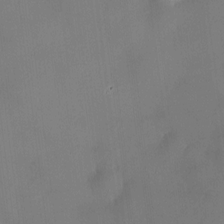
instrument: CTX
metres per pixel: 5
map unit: HNhu
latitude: 9.7072
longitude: 10.1984
